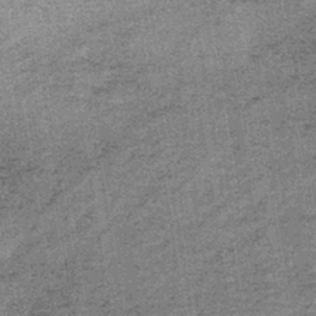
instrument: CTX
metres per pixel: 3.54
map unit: lHb
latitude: -38.8597
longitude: 66.6897
